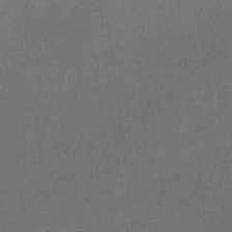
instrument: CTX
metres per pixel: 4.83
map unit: HNhu
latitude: 8.6869
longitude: 9.9367
